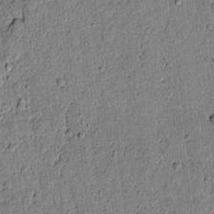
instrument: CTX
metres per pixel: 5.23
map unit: lAvf
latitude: 4.8947
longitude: 168.4062
